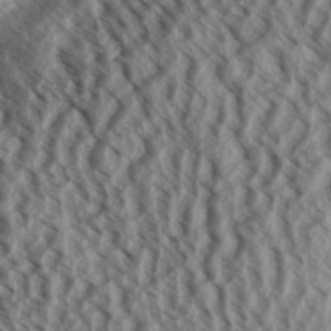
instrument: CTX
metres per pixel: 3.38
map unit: Aa
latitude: 32.0255
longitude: -137.7261
